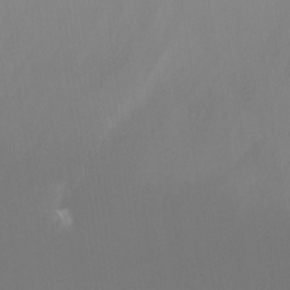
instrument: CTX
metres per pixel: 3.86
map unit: Ht
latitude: -15.9367
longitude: -44.0822
